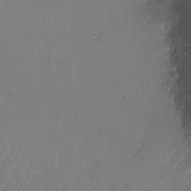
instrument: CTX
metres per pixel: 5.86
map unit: Nhu
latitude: -7.8044
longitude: -89.9151
